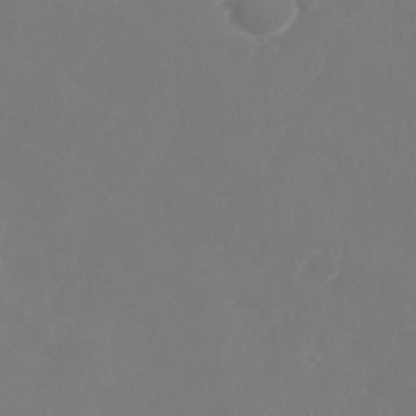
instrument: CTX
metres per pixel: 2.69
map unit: Nhu
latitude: -28.3495
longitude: -64.8380
